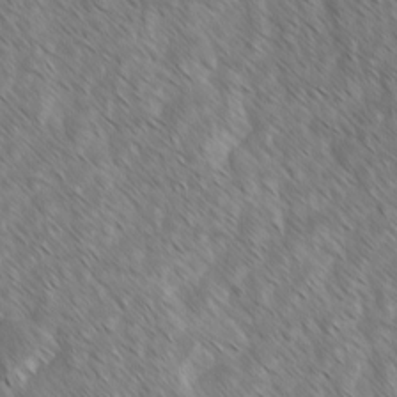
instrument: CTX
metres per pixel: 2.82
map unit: lAvf
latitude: -2.1605
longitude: -114.1010
